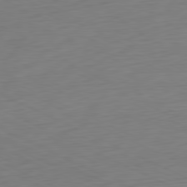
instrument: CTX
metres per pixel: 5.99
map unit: Ap
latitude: -81.0109
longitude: -60.4223
